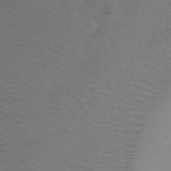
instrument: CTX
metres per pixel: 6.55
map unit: Htu
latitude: -12.6519
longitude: -45.4237
